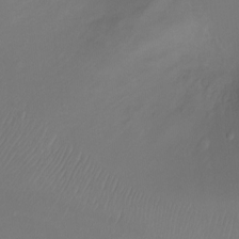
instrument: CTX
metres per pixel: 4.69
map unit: Ht
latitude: -5.4265
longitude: -26.4601
